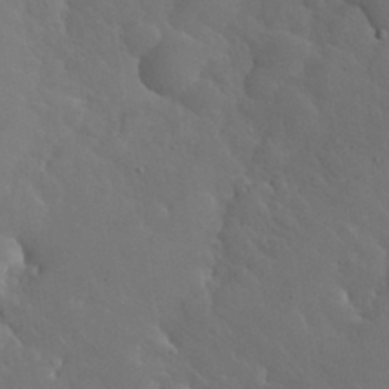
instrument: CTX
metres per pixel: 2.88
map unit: Nhu
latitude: 30.8191
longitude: -57.2914
